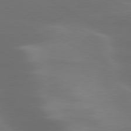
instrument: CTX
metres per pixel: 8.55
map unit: lApd
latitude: 79.8584
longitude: -119.9150
